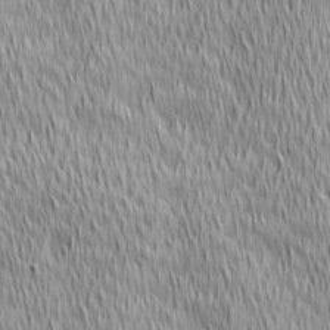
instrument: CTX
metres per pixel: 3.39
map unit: Ave
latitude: 2.6868
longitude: -114.1388
